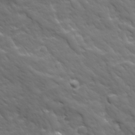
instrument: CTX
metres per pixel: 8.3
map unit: Ave
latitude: 18.9136
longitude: -133.8961
